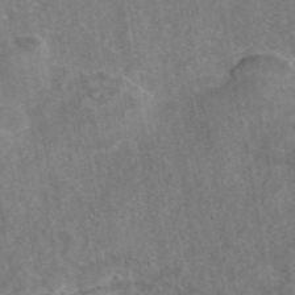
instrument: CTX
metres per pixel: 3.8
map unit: eAb
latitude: 45.9339
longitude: 107.2376
